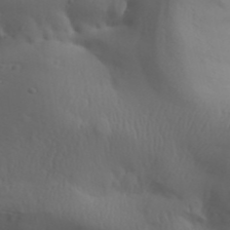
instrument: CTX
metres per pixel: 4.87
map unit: Aa
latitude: 32.3089
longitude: -143.5371
